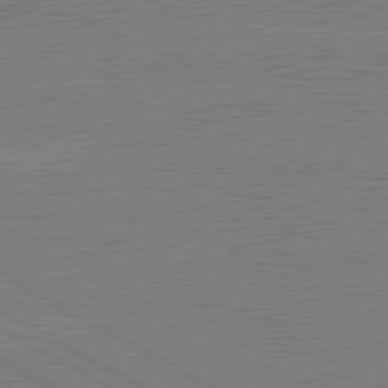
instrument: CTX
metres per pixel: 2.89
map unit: lApd
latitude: 80.6490
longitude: -126.7624
